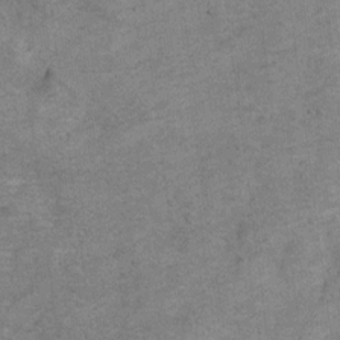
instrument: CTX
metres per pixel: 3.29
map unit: Hto
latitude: 11.3860
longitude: -36.7624
